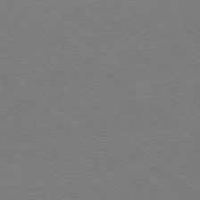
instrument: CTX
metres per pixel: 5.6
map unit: Ap
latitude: -78.6896
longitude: -82.5167
